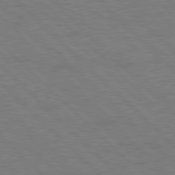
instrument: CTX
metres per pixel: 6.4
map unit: Hpe
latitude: 77.9339
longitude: -154.6868
